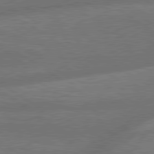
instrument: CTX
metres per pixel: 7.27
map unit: lApd
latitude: 79.8395
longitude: -164.7057
